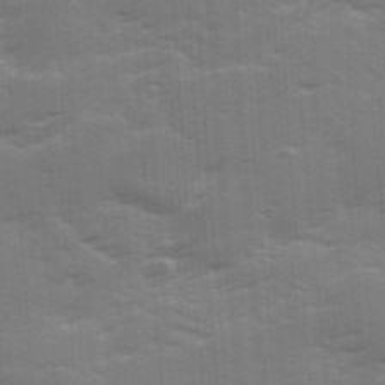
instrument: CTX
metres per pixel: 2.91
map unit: Ave
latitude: 12.1578
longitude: -102.4223
